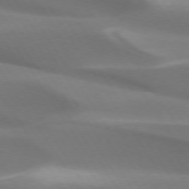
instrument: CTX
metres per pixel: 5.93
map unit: lApd
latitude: 73.4994
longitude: -50.8191
